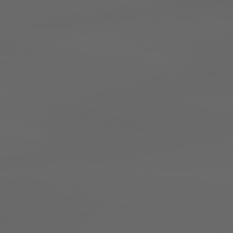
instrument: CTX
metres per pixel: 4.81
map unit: lApd
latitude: 83.0269
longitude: -137.0081
